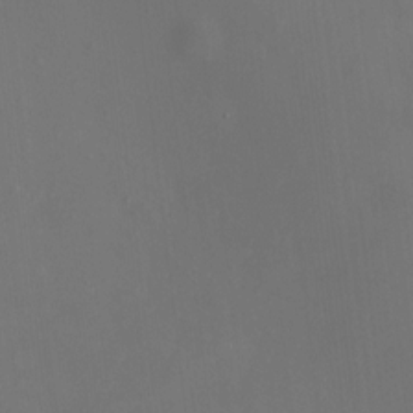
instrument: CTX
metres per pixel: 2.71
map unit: HNhu
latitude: 7.0836
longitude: 8.6707
